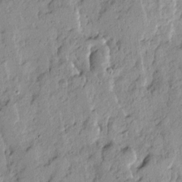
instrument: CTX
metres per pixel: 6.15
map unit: Ave
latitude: 13.6316
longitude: -132.4412
